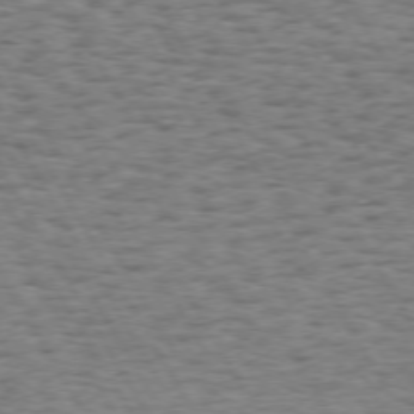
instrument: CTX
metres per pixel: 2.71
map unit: Hpe
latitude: 72.6680
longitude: -129.7827
